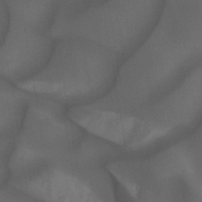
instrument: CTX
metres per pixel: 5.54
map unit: Nhu
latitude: -10.2362
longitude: -69.9339
